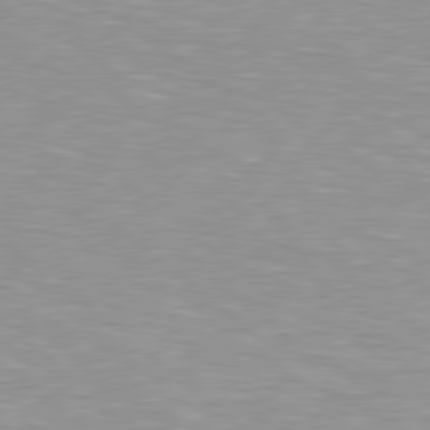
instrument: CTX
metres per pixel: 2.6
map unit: lApd
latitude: 79.1403
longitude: -177.9150
